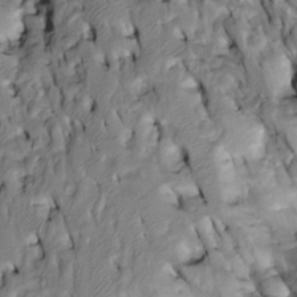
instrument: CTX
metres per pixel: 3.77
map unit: Htu
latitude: -3.7855
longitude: 150.1227
